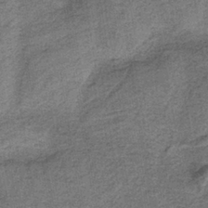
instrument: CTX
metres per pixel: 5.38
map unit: HNb
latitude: -37.7477
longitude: 54.4818
